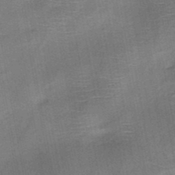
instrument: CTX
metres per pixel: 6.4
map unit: HNb
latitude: -48.3307
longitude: -42.8191
